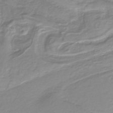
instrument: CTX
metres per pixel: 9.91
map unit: lHb
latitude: -37.5966
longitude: 57.7477
